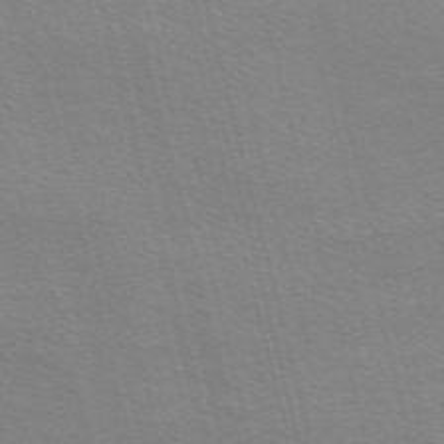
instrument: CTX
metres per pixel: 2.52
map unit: Nve
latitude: -56.8408
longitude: 63.6722
